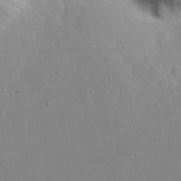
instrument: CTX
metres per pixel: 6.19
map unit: eHh
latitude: 17.1592
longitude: -71.7261
